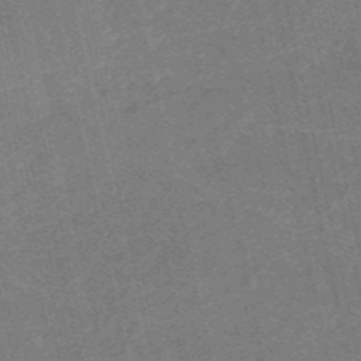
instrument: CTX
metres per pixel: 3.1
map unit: HNb
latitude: -54.6708
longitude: -40.3467
